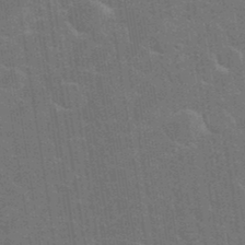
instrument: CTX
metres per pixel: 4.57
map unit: eHh
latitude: 36.6869
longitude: -66.6868
